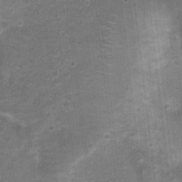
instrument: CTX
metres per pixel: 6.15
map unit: Nhu
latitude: 3.9150
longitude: -17.6693
